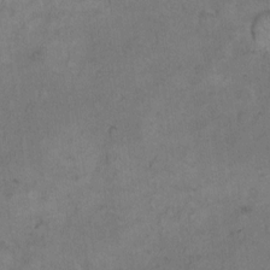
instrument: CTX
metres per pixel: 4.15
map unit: Hto
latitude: 9.9906
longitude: -60.4223
